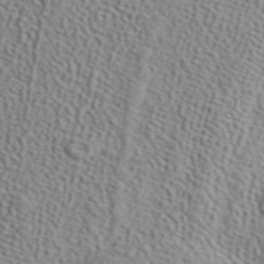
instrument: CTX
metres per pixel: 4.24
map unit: ANa
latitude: 41.8205
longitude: 52.8597
